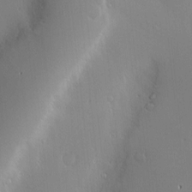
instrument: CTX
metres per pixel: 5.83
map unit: Nve
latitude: -9.8233
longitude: 173.8611
